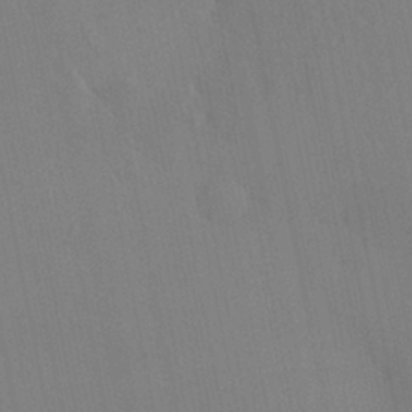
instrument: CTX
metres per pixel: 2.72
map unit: HNhu
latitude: 6.3845
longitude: 4.5196
